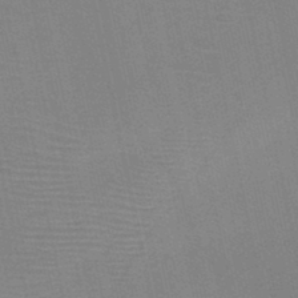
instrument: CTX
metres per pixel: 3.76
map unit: HNb
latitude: -45.8422
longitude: -41.8205
